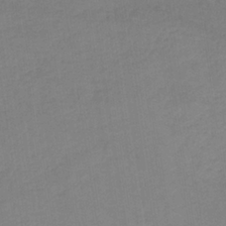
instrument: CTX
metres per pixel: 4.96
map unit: lHb
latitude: -34.7463
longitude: 64.7841
